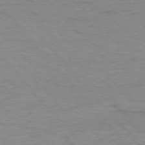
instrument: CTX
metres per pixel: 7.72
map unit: Ap
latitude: -77.0675
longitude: -83.8961
